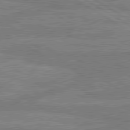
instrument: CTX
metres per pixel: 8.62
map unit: lApd
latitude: 80.4034
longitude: -175.1592
